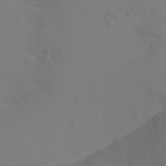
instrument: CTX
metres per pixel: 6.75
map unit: Ht
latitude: 2.9513
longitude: -28.5923
